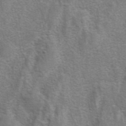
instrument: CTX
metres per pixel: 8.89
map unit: eAb
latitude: 41.3292
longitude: 105.8044
